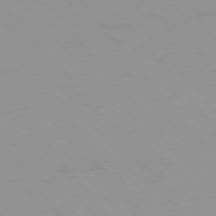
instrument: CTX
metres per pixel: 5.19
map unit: Hpe
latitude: -75.9745
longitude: -19.3859
